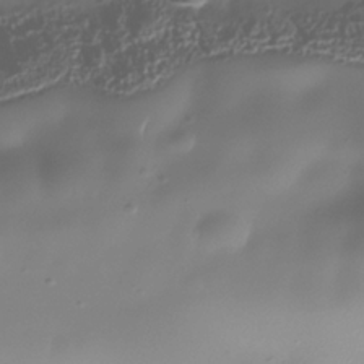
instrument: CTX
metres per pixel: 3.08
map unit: Nhe
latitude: -37.5210
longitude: -113.4237
